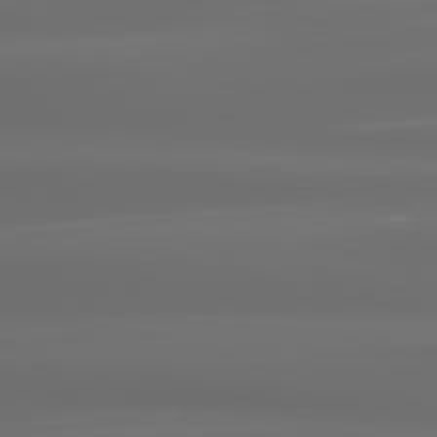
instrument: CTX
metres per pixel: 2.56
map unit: lApd
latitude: 81.0080
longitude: -136.5168
